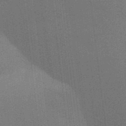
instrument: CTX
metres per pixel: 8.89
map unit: Aa
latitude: 33.2726
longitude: -143.1214
